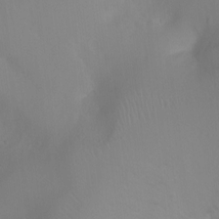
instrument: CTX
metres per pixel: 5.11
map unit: Ht
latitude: -3.0675
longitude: -25.1781
